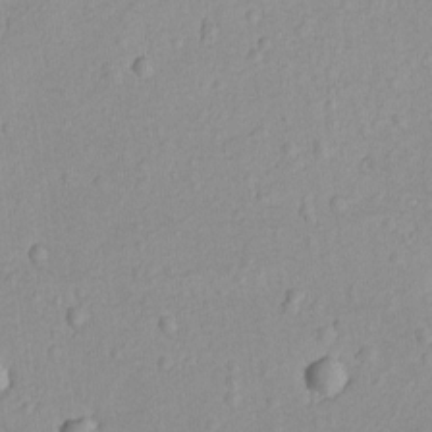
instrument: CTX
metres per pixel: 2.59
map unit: lAvf
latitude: -8.7841
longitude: -119.8583
